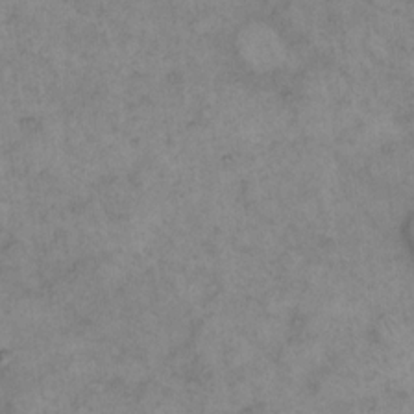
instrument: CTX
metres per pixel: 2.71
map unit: eHh
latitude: 15.3482
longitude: -65.8583
